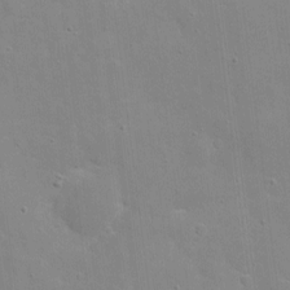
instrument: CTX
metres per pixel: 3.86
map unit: eHh
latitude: 4.3467
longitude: -67.1214
